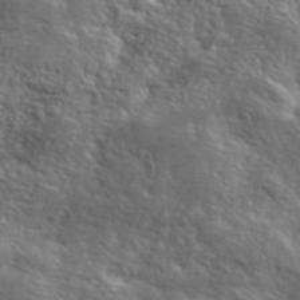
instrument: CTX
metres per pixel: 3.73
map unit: lHvf
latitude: 41.5938
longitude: -88.2901
